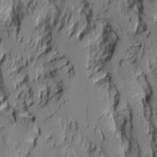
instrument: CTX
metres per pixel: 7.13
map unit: Aa
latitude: 7.1403
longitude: -128.2522
